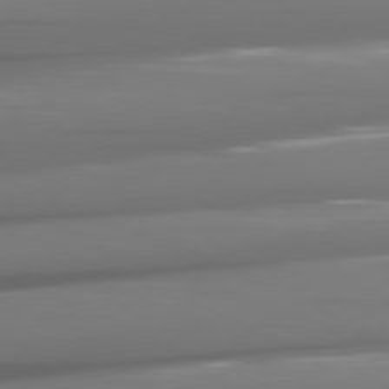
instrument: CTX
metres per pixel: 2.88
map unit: lApd
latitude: 81.3482
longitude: -142.4034
